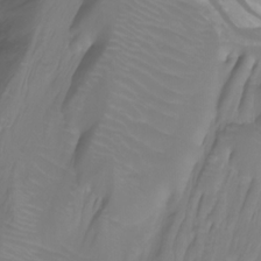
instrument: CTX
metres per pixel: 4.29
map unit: Nhu
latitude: -13.2754
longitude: -63.1026
